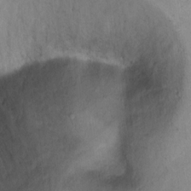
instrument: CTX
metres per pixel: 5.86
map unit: Ht
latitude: 1.4048
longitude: -36.9703
